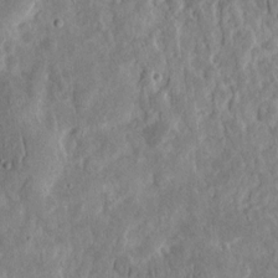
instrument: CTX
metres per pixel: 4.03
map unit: eHh
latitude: 12.6302
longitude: -73.7450
